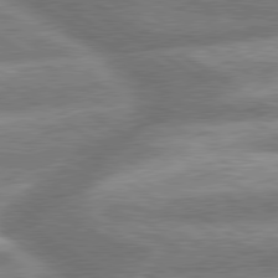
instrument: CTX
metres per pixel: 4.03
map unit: lApd
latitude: 79.9339
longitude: -160.0444
